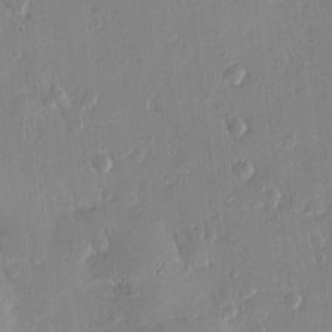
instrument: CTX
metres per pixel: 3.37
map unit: Htu
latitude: 1.4804
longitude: -177.9528
